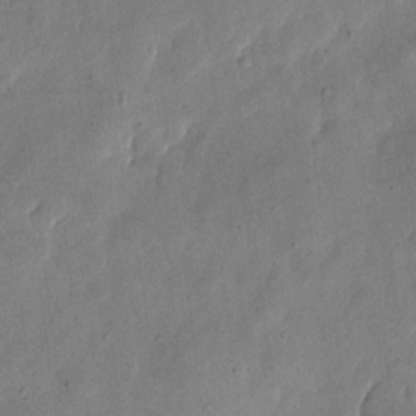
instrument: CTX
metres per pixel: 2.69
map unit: eHh
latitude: 7.0647
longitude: -71.7827
